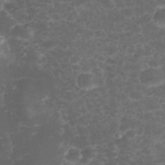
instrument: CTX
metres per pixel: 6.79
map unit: eHh
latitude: 32.8758
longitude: -62.7813
